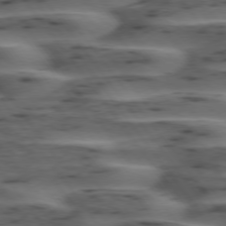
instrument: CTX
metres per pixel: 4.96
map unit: lApd
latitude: 74.9514
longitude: -70.0255
